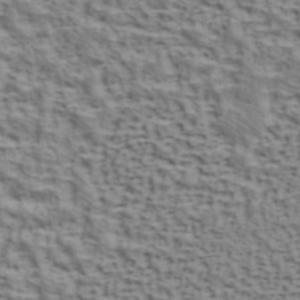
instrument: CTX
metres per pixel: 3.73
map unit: ANa
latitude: 40.8757
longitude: 29.9367
